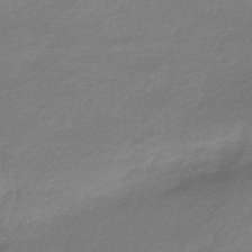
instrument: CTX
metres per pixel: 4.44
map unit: HNhu
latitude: -43.3509
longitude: 93.3888
